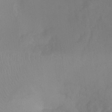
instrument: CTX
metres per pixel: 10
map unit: Ht
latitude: -8.3873
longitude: -33.7828
